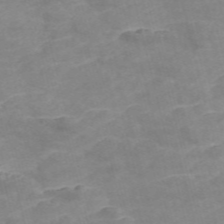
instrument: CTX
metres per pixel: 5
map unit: Nve
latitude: -56.9353
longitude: 50.9542
